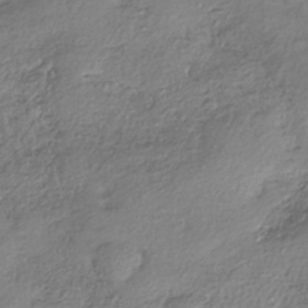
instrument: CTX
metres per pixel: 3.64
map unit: eHh
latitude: -41.8611
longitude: 123.2754
